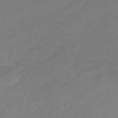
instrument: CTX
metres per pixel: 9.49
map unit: eHb
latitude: -39.6911
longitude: 82.4629
